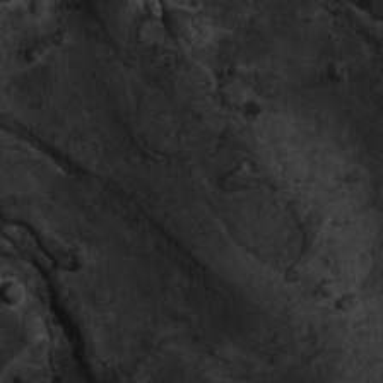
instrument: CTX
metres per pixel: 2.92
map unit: Ht
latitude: -3.5966
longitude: -13.5371
